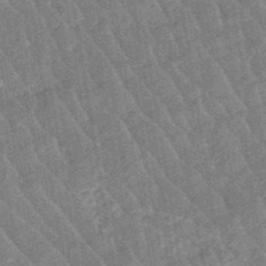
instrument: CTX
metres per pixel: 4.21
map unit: eHb
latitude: -48.5763
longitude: 85.5777
